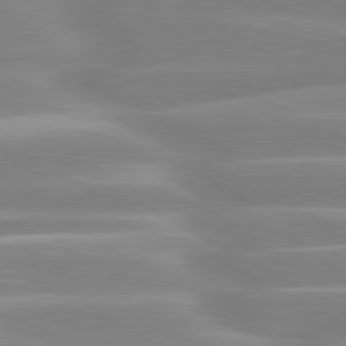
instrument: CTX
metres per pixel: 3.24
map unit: lApd
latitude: 80.4790
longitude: -129.3104
